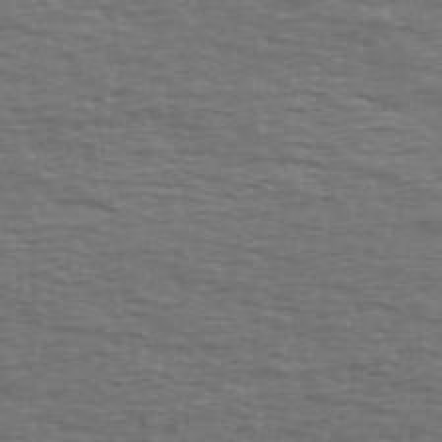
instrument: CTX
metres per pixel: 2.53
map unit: Ave
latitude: 39.4993
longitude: -113.2348
